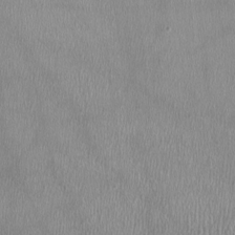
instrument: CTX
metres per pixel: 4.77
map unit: HNhu
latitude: -2.5573
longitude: 0.0850
